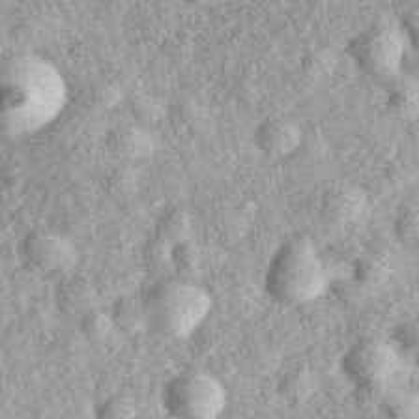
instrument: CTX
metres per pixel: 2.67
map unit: eAb
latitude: 38.9514
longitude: 110.1795
